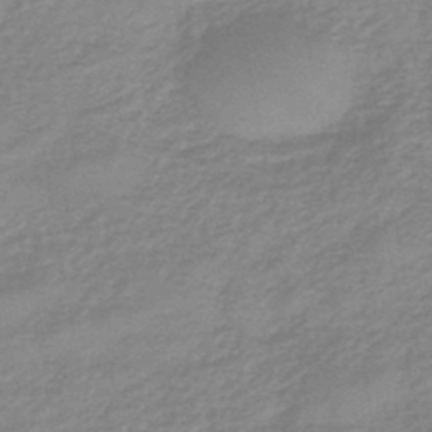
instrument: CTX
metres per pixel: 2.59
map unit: eHb
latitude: -44.7841
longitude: 81.8612
